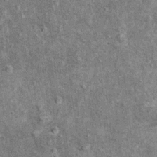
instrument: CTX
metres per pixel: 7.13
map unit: Ht
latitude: 11.3293
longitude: -38.5735
